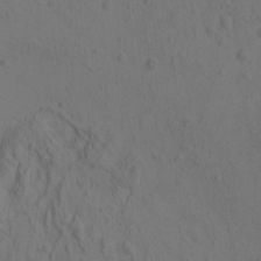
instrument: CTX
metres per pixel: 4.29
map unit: eHh
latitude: -1.1620
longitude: 16.2551
